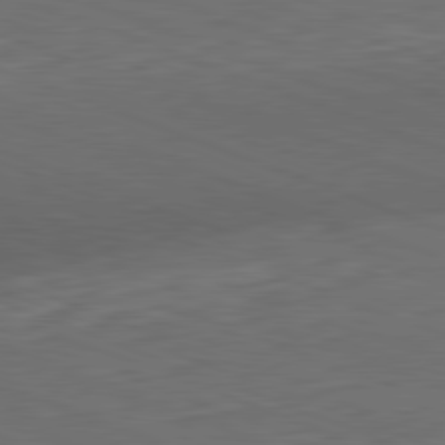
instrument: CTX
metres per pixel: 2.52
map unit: Hpe
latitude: -82.3684
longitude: 15.0298
